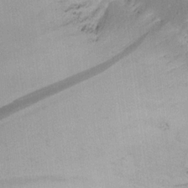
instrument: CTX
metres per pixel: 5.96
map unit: Aa
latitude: 21.8961
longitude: -146.8947
